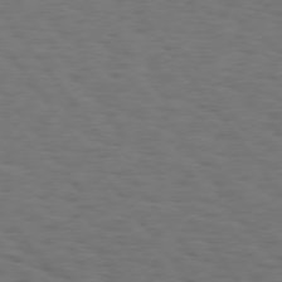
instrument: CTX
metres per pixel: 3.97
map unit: Hpe
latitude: 74.8191
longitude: -133.4804
